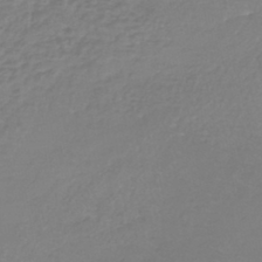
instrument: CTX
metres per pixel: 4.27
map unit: lHb
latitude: -41.3321
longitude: 65.2376
